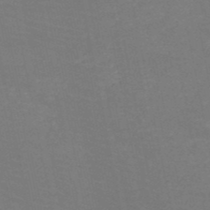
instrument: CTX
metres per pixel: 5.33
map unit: HNb
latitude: -50.5196
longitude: -52.5168
